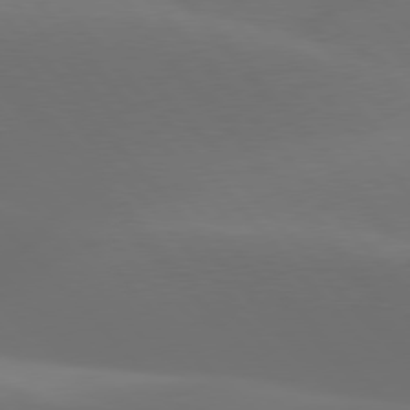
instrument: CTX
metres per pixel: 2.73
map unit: lApd
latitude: 77.8394
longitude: -53.2726
